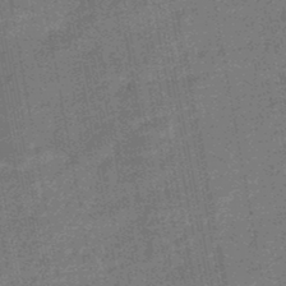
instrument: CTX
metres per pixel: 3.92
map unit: HNb
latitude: -46.5762
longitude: -36.3090
